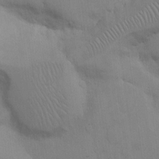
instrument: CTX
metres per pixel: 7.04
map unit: Hto
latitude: 12.6491
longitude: -56.6301
